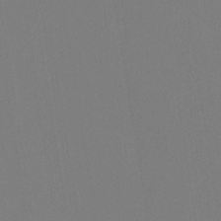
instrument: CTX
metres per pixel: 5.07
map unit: lHvf
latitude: -9.8233
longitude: -99.8961
